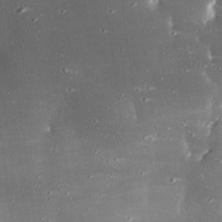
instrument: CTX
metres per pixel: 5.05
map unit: eHh
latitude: 24.1388
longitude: -89.8017
